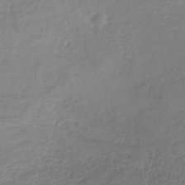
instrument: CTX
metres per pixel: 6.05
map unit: HNb
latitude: -34.1228
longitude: 55.8989
